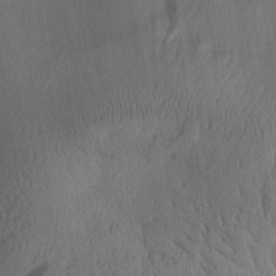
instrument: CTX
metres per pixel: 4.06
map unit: Aa
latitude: 30.1578
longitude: -144.2711
